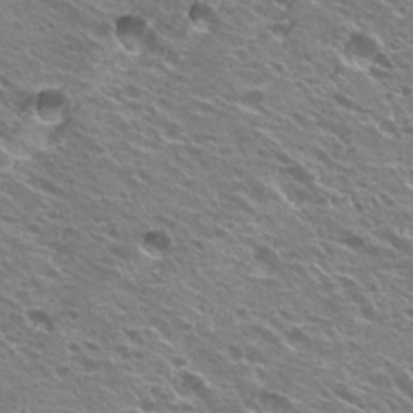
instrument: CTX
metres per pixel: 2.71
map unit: Hto
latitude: 23.2726
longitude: -31.6127
